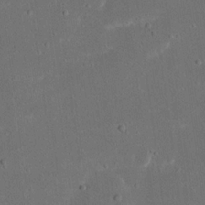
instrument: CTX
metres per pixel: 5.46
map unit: eHh
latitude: 17.9339
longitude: -71.0269
